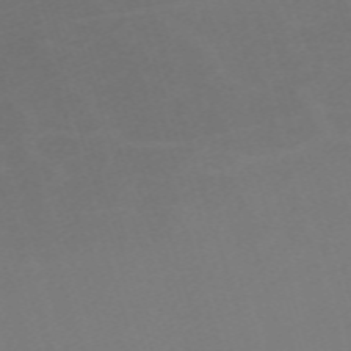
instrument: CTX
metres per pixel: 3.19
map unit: eHh
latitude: -62.1983
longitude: 51.3321
